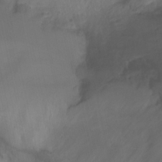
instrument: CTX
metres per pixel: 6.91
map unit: Nhu
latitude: -15.2565
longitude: -56.0822
